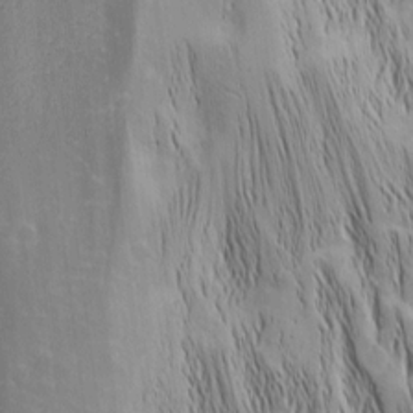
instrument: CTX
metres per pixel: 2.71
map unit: Nhu
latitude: -5.3887
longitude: -152.4034
